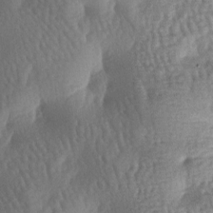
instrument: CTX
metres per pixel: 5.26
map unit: lAa
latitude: -7.1431
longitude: -128.1011
